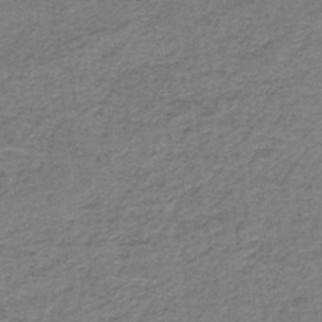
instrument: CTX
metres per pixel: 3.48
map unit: HNb
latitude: -44.2740
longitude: 49.9178
